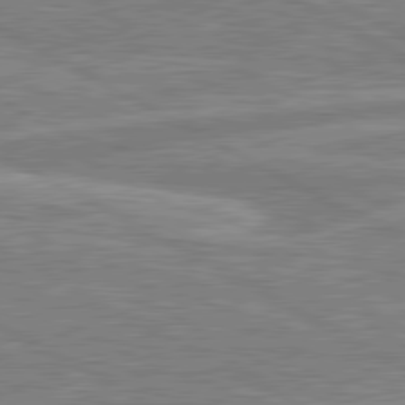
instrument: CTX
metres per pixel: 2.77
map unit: lApd
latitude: 80.6679
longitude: -171.4426
